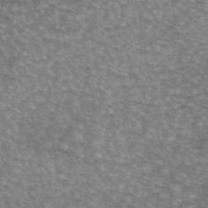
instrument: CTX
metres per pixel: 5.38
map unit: eAb
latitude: 45.6883
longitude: 103.9178
